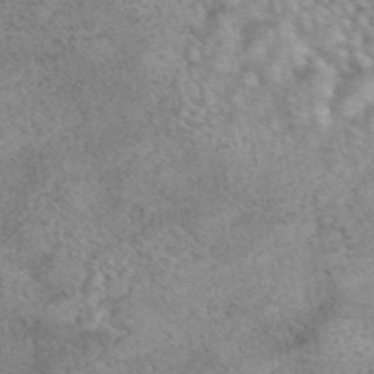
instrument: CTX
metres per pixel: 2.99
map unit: eAb
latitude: 44.0255
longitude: 108.8030
